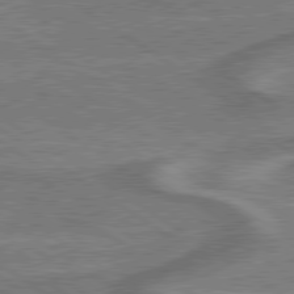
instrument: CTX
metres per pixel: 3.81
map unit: lApd
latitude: 79.6694
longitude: 172.8975
